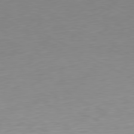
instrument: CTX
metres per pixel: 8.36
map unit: Ap
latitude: -81.4266
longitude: -67.6882
